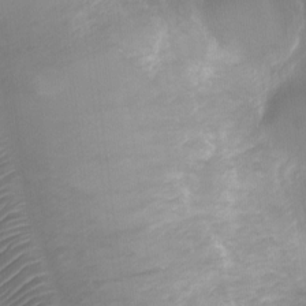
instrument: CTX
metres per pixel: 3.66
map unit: Ht
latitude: -2.9163
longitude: -20.3656
